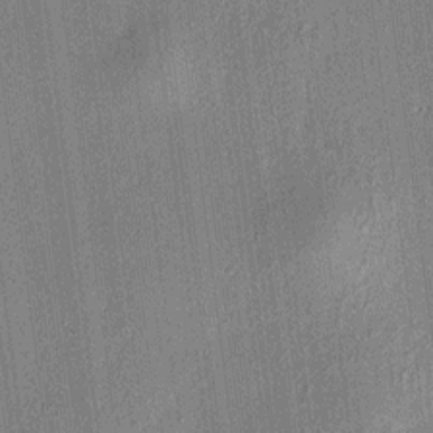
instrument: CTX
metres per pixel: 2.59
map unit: HNhu
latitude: 7.6883
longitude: 13.1998
